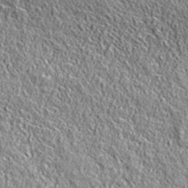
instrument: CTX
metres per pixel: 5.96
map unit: ANa
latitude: 42.7624
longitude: -87.0836
